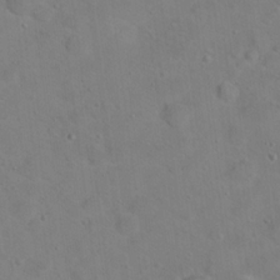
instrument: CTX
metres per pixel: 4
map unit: Hto
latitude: 18.0822
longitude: -39.4426
